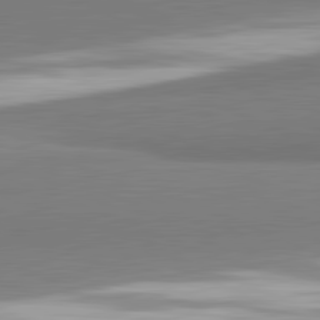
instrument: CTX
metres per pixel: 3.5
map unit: lApd
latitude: 82.0822
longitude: 160.5952
